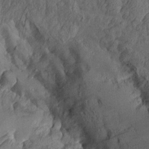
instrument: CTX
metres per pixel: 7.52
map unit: Aa
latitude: 9.4615
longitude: -127.2348
